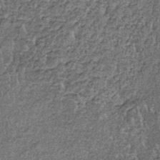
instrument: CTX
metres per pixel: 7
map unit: lHb
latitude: -38.5951
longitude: 65.1809
